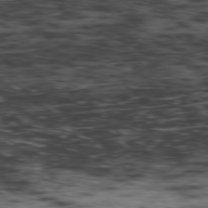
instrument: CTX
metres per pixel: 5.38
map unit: Ap
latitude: -78.2739
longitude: -74.4223
